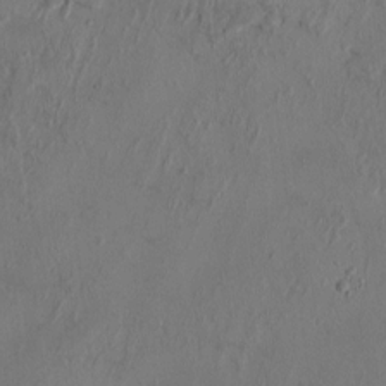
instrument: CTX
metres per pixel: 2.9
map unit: HNhu
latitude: 3.9906
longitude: -7.2726
